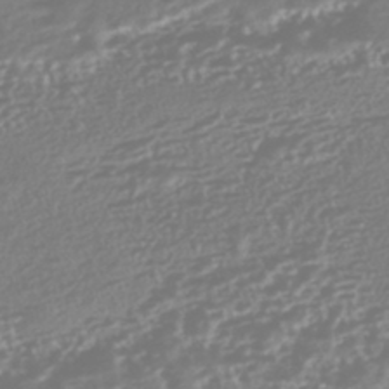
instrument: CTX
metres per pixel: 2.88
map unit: HNhu
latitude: -44.5007
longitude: 100.5384
